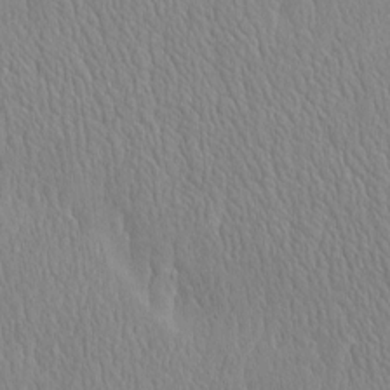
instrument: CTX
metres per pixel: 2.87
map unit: HNhu
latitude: -5.0486
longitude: 14.9731
